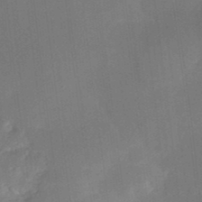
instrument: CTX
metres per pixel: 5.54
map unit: Nhu
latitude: 23.8016
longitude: -72.9325
